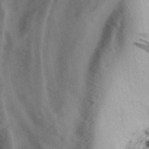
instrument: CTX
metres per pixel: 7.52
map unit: lAa
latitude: -7.4265
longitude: -123.6883
